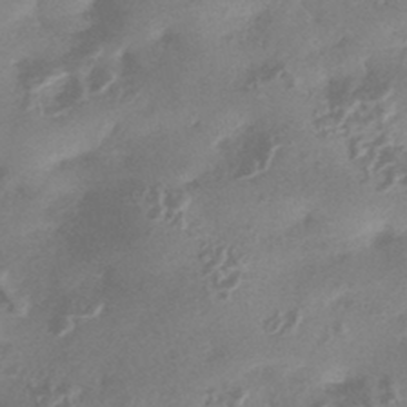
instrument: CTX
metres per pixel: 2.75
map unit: HNhu
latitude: -42.8974
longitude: 91.4077
